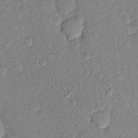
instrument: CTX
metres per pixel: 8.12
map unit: Nhu
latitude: 1.7260
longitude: -14.2712
